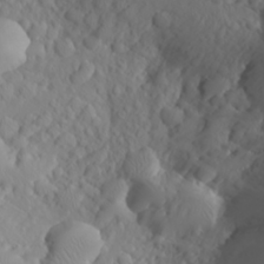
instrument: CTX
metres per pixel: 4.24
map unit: Aa
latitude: 24.2711
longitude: -146.1956
